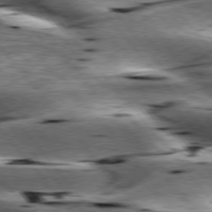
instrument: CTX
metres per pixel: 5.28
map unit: lApd
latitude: 76.7246
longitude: -60.8002
